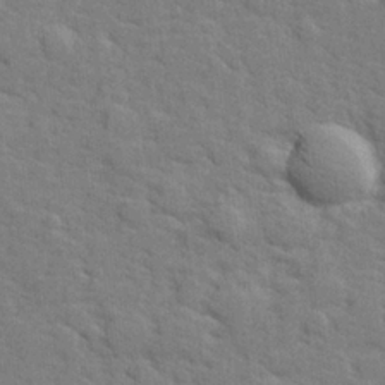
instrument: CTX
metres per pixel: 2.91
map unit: lHvf
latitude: 25.1403
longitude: 142.6329
